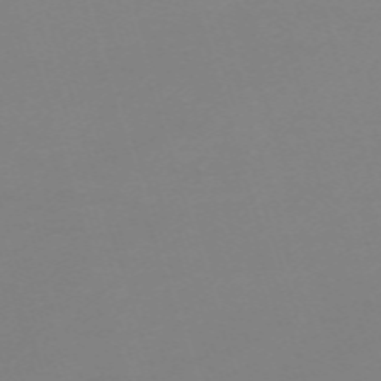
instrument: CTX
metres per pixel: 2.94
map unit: eHh
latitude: -62.3495
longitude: 49.1431
